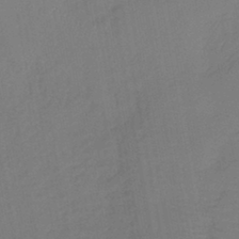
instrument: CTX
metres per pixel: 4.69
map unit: lHb
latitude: -42.3873
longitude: 74.0661
